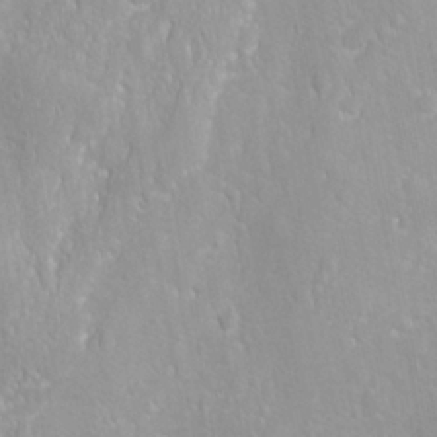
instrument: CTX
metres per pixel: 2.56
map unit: Ave
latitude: -10.9353
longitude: -120.8569
